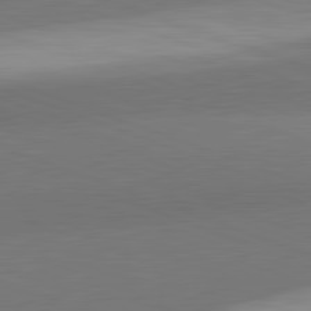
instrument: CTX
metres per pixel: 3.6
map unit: lApd
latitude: 82.2144
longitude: 136.2550
